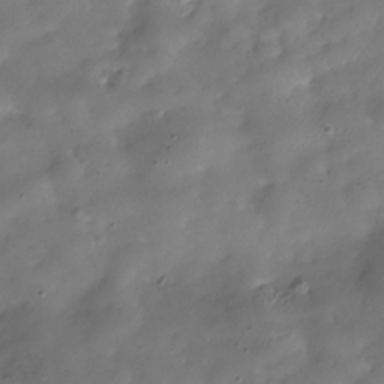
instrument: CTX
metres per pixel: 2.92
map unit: Hve
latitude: -31.1431
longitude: 94.8408
